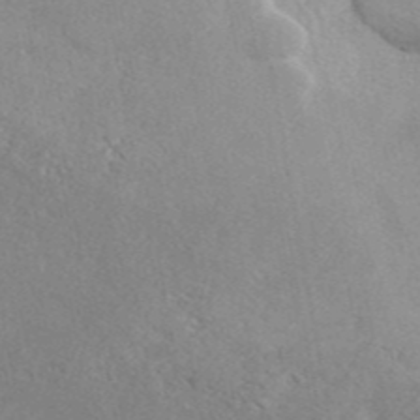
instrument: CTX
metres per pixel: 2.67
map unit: ANa
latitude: 44.6868
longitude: 47.9178
